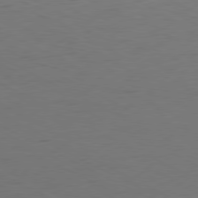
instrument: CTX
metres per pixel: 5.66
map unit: Ap
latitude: -80.8219
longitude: -61.3292
